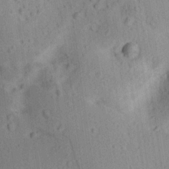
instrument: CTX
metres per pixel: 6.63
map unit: lAa
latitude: 18.7435
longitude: -138.0633
